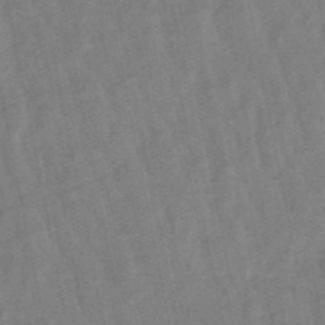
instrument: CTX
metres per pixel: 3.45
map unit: lHb
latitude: -48.7463
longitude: 78.1794
